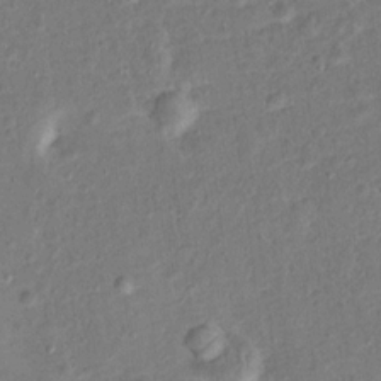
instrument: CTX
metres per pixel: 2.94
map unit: Hto
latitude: 15.9528
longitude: -42.2901
